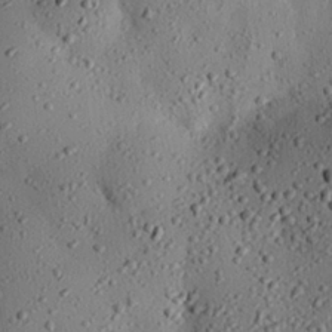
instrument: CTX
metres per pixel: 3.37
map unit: eHh
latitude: 25.8961
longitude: -77.3481
